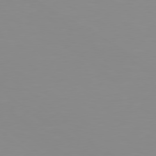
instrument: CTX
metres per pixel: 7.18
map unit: Hpe
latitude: 78.3090
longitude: -141.9906
